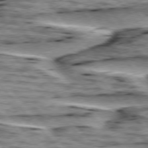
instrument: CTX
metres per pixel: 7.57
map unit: lApd
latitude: 76.0633
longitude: -71.5938
